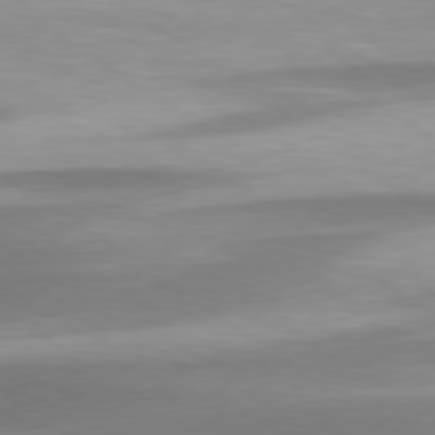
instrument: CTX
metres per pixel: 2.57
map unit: Hpe
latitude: 79.2537
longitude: -129.8394
